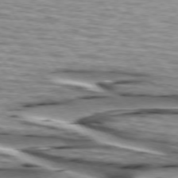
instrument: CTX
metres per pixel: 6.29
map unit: lApd
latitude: 74.5924
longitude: -72.1200
